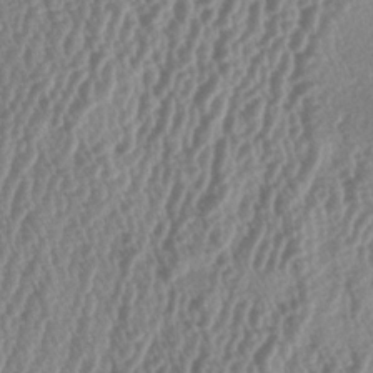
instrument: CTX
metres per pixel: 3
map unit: lAa
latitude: -5.6533
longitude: -130.0444
